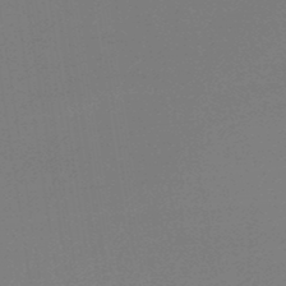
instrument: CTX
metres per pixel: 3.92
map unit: lHb
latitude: -46.1605
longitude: 58.8785
